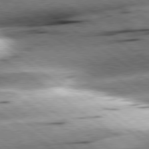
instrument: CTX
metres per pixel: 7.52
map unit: lApd
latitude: 79.4805
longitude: -154.9514
